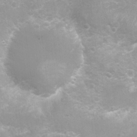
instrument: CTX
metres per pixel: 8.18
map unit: Nhu
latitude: 7.3671
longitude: -20.7435
